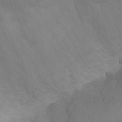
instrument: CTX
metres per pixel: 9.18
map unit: Ht
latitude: 3.2348
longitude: -28.8002
